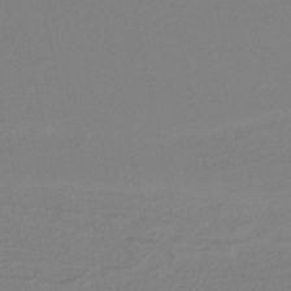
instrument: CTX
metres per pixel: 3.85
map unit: HNb
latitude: -37.4643
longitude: 56.4629
